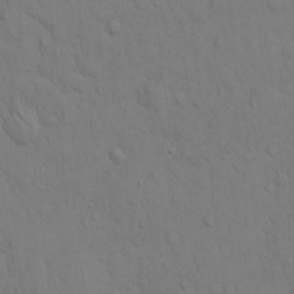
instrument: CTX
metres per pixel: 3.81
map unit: Hto
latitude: 13.0459
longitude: -56.8757
